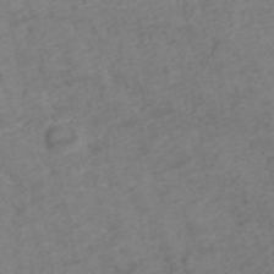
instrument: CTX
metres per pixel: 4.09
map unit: ANa
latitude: 43.3104
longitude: 27.0486
